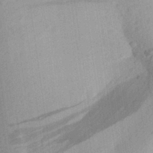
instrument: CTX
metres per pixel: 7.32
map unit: Aa
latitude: 27.2726
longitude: -145.5749
